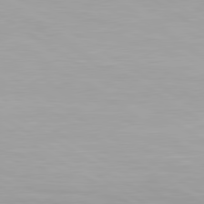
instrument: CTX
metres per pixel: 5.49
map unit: lApd
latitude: 80.5357
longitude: 160.9920
